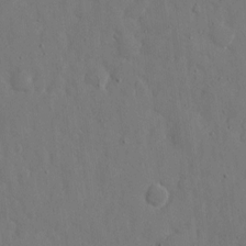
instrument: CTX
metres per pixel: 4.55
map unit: eHh
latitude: 7.7450
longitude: -68.5924
